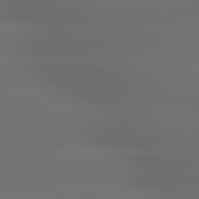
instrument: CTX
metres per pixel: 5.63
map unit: lApd
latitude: 79.3860
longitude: -137.9528
